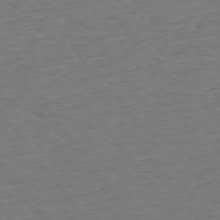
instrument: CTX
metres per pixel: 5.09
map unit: Ap
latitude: -75.4266
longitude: -89.4427
